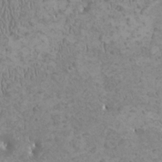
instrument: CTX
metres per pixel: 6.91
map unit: HNhu
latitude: -0.9920
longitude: 1.9179
